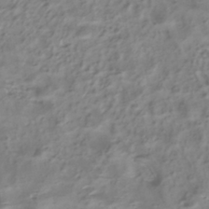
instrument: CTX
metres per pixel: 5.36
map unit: ANa
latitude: -38.9542
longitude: 96.5574
